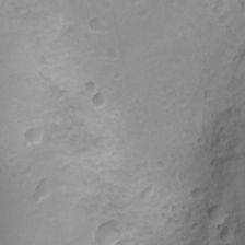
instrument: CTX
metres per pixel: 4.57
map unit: Ht
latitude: -1.9179
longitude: -29.5749
